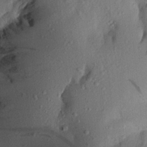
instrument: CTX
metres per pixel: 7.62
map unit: Aa
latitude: 21.5938
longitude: -147.6883
